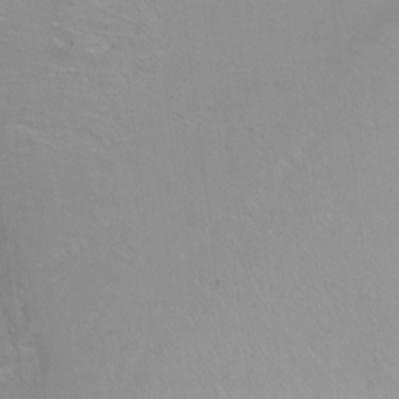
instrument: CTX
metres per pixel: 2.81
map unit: Ht
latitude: -6.6707
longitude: -33.8583
